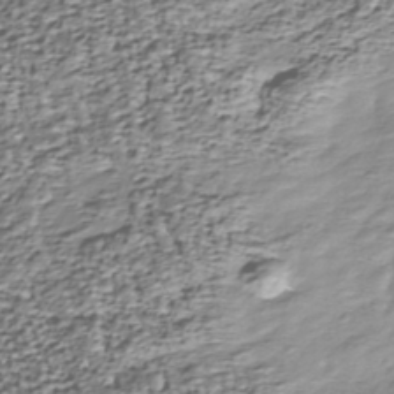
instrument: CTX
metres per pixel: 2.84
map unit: Nhu
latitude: -38.9731
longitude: -82.1011
